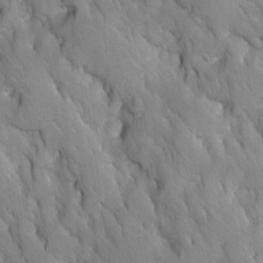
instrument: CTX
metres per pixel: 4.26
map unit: Ave
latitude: -10.9164
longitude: -118.4979
